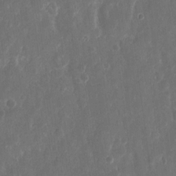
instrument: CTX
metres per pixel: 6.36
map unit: eHh
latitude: 11.1781
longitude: -72.5546
